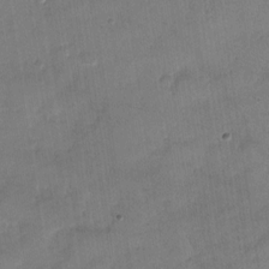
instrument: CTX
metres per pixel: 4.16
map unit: Nhu
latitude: -27.6910
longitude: -62.6113
